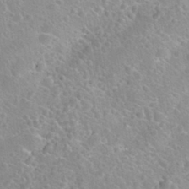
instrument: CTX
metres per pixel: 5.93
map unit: Nhu
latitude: 30.8569
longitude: -52.9136
